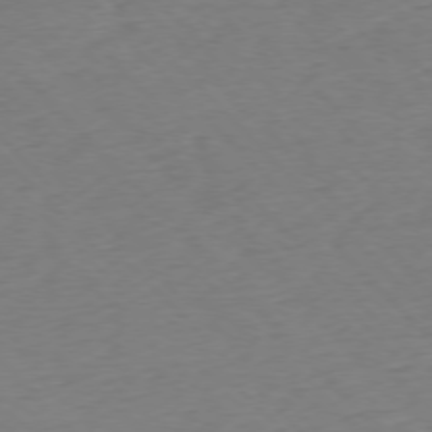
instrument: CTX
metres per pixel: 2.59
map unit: Ap
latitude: -76.8786
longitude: -92.4412
